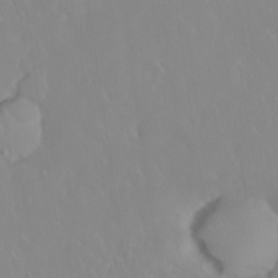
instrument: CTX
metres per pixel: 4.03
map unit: Nhu
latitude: 30.5735
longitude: -59.1592
